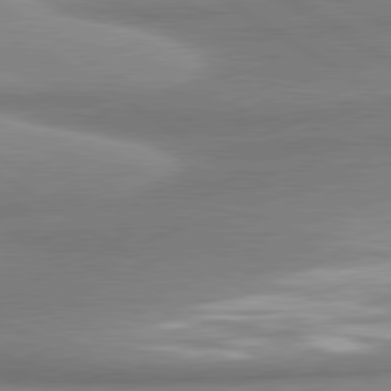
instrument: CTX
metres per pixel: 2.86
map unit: lApd
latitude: 80.9703
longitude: -178.0255
